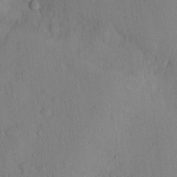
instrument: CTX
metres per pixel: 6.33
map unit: Hto
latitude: 12.8947
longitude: -56.5356
